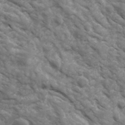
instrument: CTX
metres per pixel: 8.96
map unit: Ave
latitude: 17.2348
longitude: -131.7450
